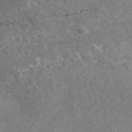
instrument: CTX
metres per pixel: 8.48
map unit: ANa
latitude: 43.7828
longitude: 25.5021
